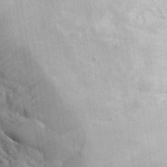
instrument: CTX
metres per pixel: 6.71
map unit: lHvf
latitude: 37.0837
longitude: -87.9528
